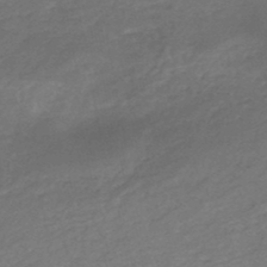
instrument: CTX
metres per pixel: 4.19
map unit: HNhu
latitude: -48.3873
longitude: 28.2173
